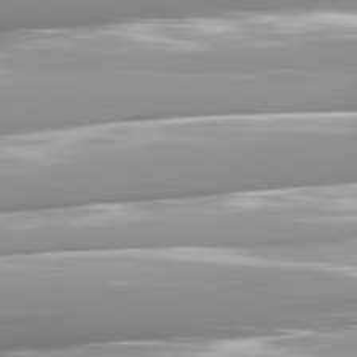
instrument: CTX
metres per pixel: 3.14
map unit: lApd
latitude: 81.7261
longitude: -142.7813
